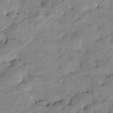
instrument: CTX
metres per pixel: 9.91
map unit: Htu
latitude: -9.4454
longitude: 176.8975
